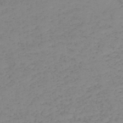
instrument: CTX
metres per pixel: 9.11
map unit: lHb
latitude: -38.3118
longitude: 70.3306
